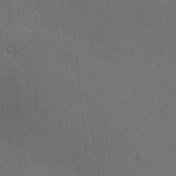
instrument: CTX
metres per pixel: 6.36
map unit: lAa
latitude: 12.4223
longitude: -108.7813
